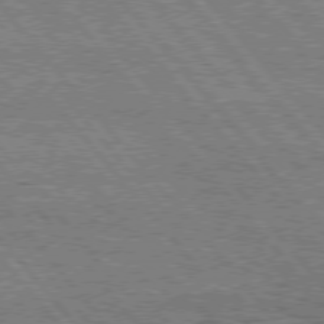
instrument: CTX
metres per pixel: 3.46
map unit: Hpe
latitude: 76.0822
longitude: -137.3671
